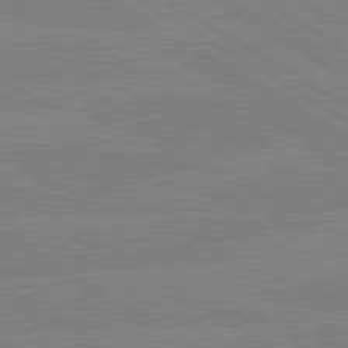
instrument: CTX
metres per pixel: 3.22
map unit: lApd
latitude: 80.5168
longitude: -126.0444
